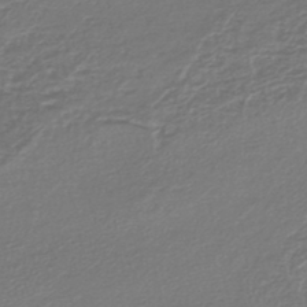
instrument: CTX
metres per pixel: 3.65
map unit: lHb
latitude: -43.5399
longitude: 69.7099
